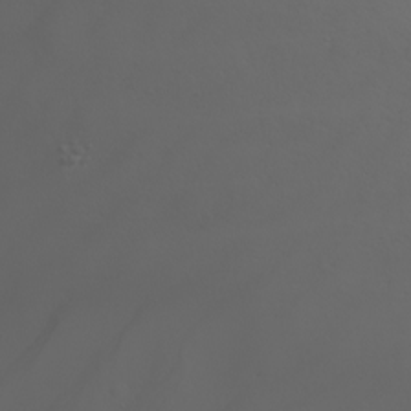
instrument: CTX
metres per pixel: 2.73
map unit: Nhu
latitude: -4.5007
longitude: -90.7057
